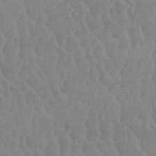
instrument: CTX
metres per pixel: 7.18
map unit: HNb
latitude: -52.5573
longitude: -51.0458
